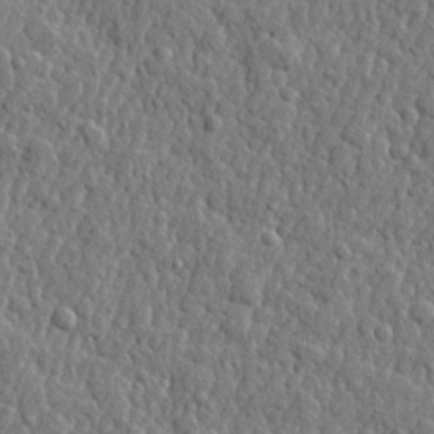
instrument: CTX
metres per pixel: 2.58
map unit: lHvf
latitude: 22.6679
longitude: 143.4265
